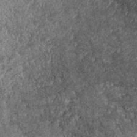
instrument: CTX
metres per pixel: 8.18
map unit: eHh
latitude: -40.3117
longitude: -28.4601
